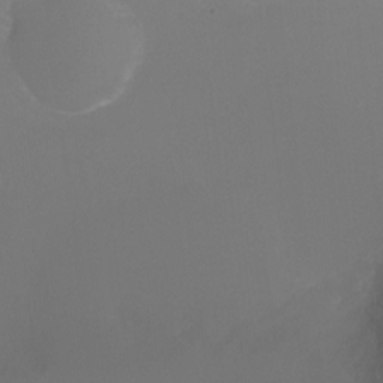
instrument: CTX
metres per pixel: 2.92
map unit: Ht
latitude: -6.4629
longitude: -27.0081
